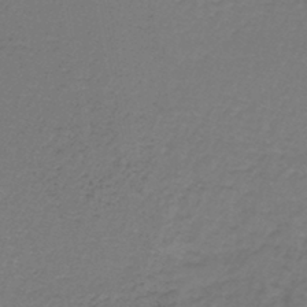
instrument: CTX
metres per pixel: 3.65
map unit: lHb
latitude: -42.5006
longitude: 62.3306
